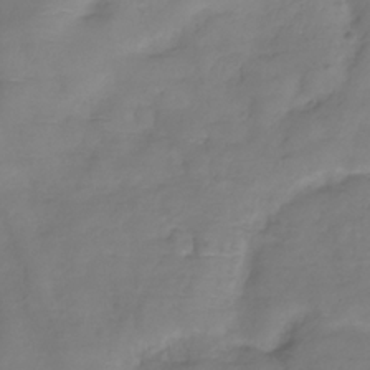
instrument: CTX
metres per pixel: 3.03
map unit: Hve
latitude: -33.5588
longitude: 90.5763
